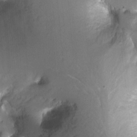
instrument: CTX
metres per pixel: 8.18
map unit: Nhu
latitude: -6.6518
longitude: -45.1025
